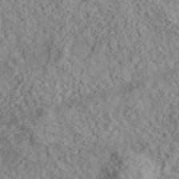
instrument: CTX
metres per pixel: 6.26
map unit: eHh
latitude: 36.4790
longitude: -79.6694
